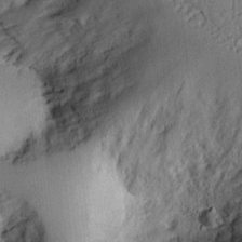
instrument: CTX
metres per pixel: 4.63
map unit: Ht
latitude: 8.4601
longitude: -75.4426
